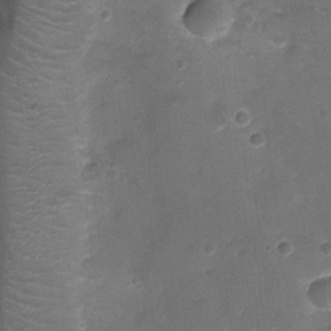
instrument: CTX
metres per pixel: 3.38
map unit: Ht
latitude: -3.2564
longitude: -19.3292
